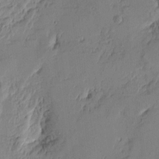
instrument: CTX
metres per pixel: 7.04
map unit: Htu
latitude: -1.2754
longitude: -176.7435
